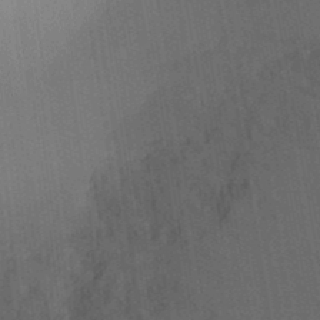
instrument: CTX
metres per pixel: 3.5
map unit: Ave
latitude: 23.2726
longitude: -136.3468
